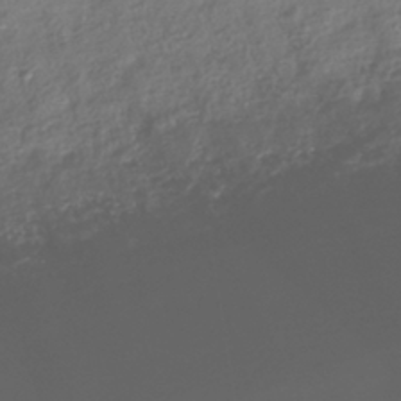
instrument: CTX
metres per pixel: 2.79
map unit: HNhu
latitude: -41.2754
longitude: 106.8597
